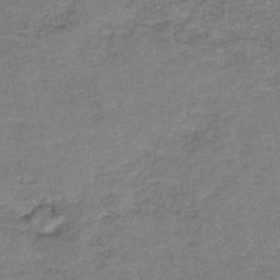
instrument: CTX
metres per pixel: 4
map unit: eAb
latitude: -37.7855
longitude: 52.1416
